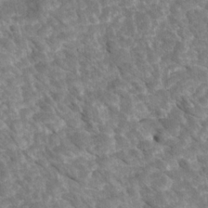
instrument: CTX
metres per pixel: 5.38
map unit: Htu
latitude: 2.4601
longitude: 142.2550
